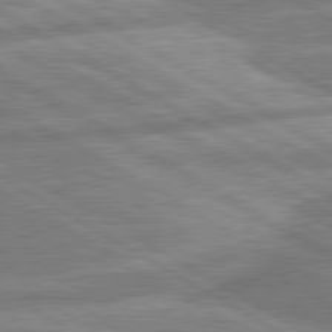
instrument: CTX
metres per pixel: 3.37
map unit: lApd
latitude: 80.6301
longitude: -170.5924
